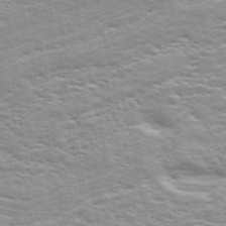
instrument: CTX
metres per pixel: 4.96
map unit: ANa
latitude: 49.3671
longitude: -75.2726
